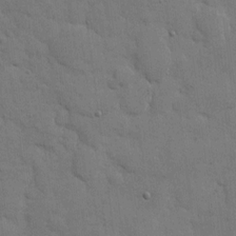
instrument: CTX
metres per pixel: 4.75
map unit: eHh
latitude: 11.7828
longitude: -67.2914
